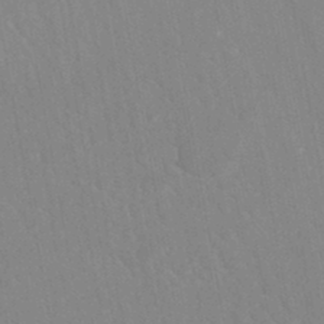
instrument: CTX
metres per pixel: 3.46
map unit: ANa
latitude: -45.0109
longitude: 104.1983
